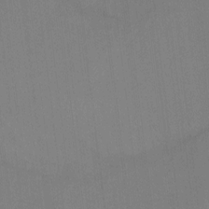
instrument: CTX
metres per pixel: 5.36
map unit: Ht
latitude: -9.3321
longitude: -38.8002
